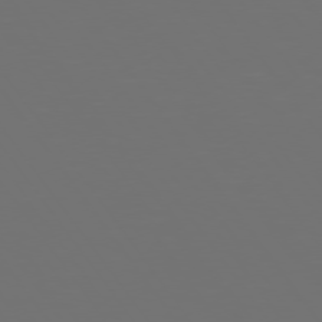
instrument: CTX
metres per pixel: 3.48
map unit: Hpe
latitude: 74.7624
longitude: -124.6868
